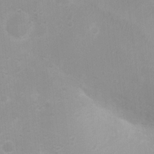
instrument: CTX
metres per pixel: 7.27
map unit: Ht
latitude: 3.2348
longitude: -25.8205
